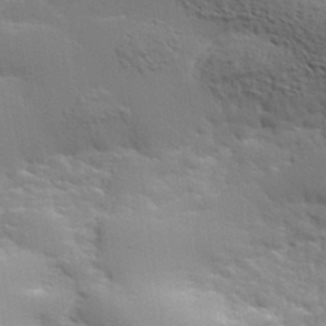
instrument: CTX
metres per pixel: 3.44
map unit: eHh
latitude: 36.3845
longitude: -133.3671
